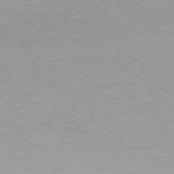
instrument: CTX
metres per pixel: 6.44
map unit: Hpe
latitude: 78.1767
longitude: -168.6680
